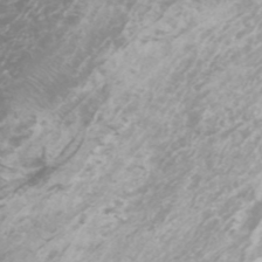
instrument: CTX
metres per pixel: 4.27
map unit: Htu
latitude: -6.3684
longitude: -72.9325
